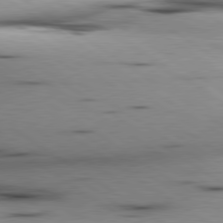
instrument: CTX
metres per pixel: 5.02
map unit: lApd
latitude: 80.1200
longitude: 161.7289
